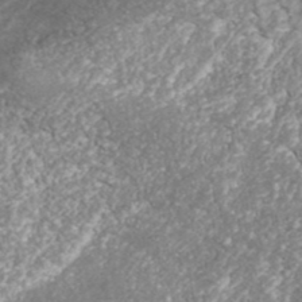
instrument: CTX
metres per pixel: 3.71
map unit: ANa
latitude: 41.0269
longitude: 26.1794
